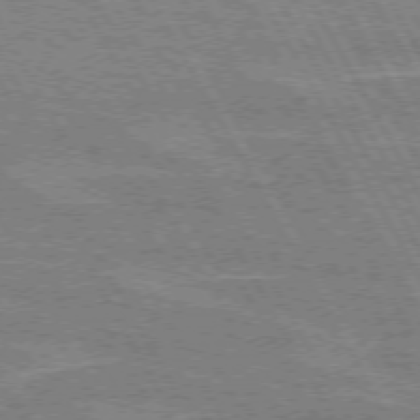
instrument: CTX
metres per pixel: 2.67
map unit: lApd
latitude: 72.4034
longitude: -55.2159
